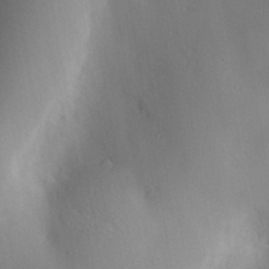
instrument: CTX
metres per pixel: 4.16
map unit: Nve
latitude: -8.0472
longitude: 174.7841
